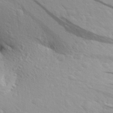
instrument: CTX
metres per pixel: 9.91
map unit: Aa
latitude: 27.0459
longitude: -144.4601
